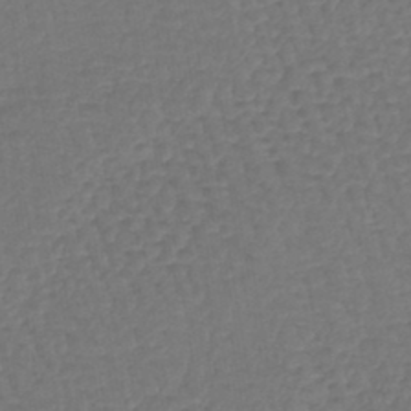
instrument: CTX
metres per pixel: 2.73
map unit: lHb
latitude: -43.0864
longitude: 64.4251
